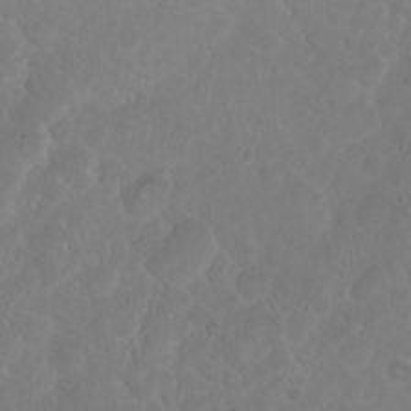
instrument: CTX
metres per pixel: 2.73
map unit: eHh
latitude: 1.1970
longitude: -55.5560
